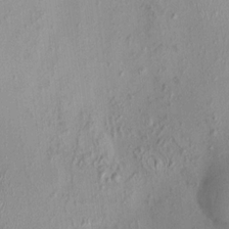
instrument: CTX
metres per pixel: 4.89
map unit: HNhu
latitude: 3.9906
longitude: 6.0850
